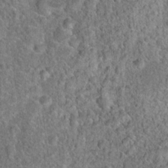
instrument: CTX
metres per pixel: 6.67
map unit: Hto
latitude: 18.4223
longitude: -42.7435
